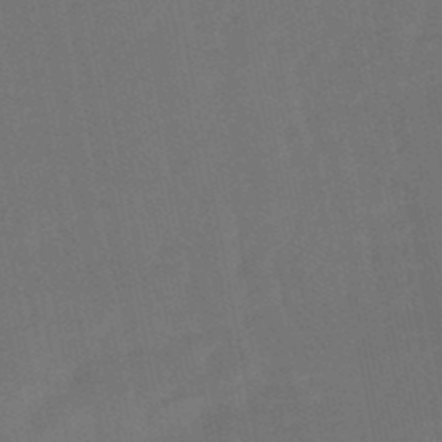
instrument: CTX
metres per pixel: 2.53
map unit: eHb
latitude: -50.1606
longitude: 75.7478
